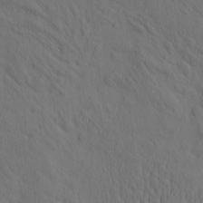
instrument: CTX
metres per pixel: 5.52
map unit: eHh
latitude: -2.0661
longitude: 17.8423
